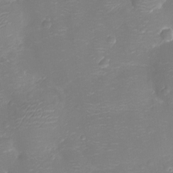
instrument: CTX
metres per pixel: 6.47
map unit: Ht
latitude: -10.9542
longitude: -23.1592
